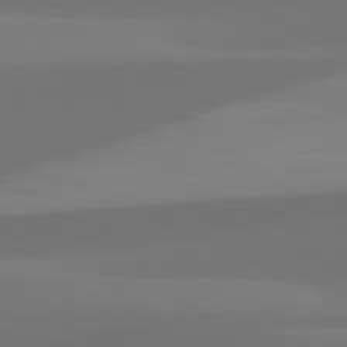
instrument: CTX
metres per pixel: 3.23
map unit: lApd
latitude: 81.9528
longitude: 128.6519
